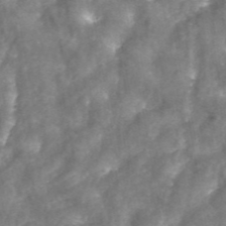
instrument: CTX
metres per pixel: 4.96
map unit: ANa
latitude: 43.7639
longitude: 24.4062
